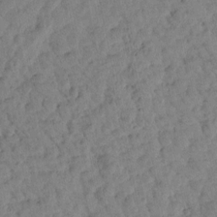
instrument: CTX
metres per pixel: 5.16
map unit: Htu
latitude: 2.1011
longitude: -179.7450
